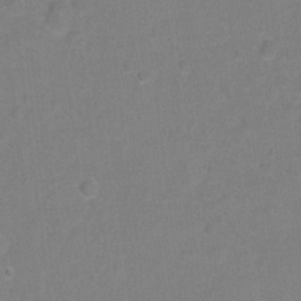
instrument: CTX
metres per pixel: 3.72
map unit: Hto
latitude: -5.5210
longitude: -35.6127
